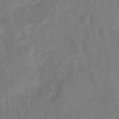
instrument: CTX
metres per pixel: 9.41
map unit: Hto
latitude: -12.2740
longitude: -39.2537
